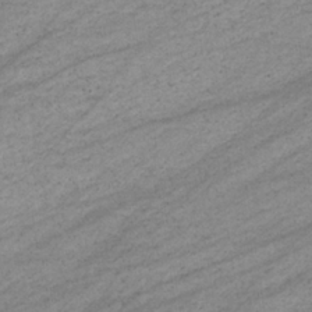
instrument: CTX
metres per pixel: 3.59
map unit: eHb
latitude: -33.7100
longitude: 70.9353
